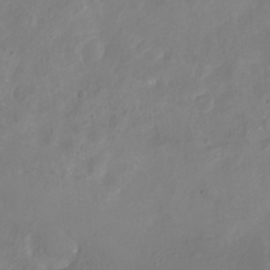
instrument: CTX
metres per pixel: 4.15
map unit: eHh
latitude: -5.6155
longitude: -77.4993
